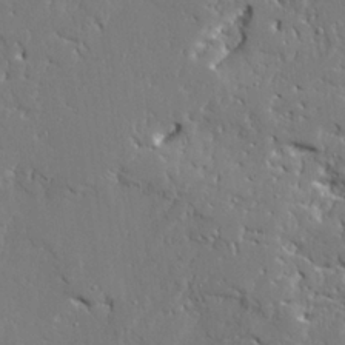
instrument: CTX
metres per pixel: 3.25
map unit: Ave
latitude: 23.1214
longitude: -129.4993
